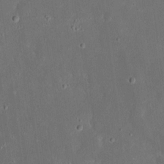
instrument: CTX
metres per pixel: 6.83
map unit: eHh
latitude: 17.0081
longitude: -72.9136
